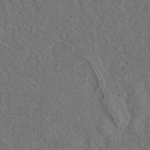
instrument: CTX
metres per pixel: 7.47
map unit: eAb
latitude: 39.6505
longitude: 112.8408
